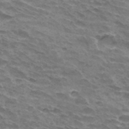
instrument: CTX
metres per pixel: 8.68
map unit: Hto
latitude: 33.2159
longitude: -42.4601
